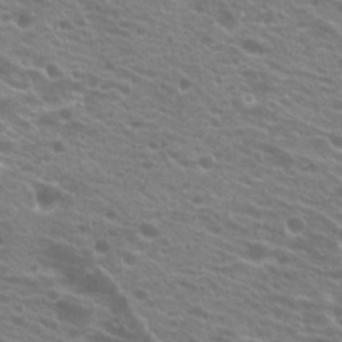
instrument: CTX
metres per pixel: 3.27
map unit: Hto
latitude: 20.8191
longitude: -37.9906
